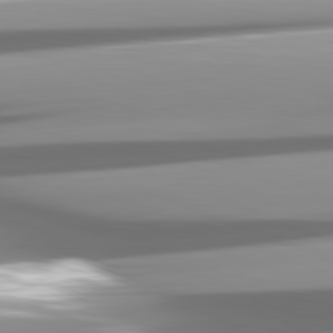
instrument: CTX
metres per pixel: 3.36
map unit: lApd
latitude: 82.0633
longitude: -147.6694
